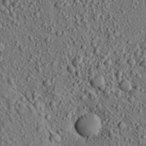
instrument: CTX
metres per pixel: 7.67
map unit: Aa
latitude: 22.3089
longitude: -140.0822
